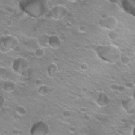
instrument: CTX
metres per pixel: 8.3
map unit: Hto
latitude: 22.1578
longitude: -32.4790
